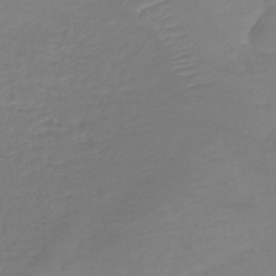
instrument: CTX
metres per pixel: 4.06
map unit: lHb
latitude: -41.0864
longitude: 68.1227
